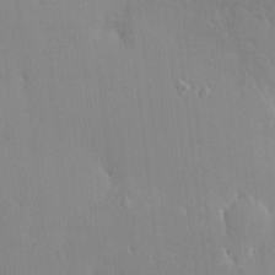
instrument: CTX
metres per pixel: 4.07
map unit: HNhu
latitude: 6.3089
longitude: 1.1054
